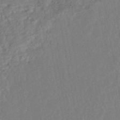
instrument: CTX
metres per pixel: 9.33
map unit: HNhu
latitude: -45.1431
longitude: 104.1039
